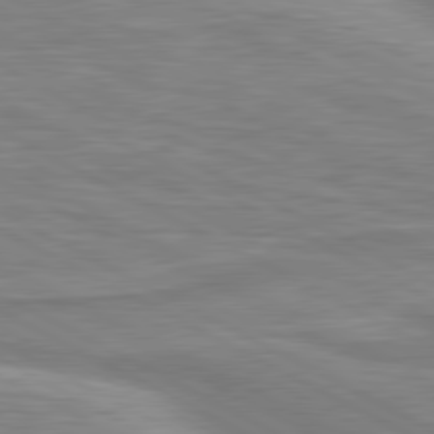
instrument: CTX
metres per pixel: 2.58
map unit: lApd
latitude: 80.7624
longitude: 172.9353
